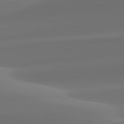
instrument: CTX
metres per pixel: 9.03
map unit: lApd
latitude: 82.0822
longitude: -162.0822
